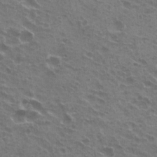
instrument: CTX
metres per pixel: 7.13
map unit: Hto
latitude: 22.1200
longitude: -31.8395
